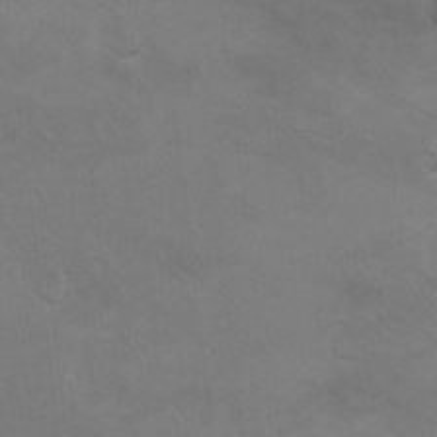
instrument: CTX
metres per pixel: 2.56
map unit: Hto
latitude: 9.1970
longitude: -35.4804
